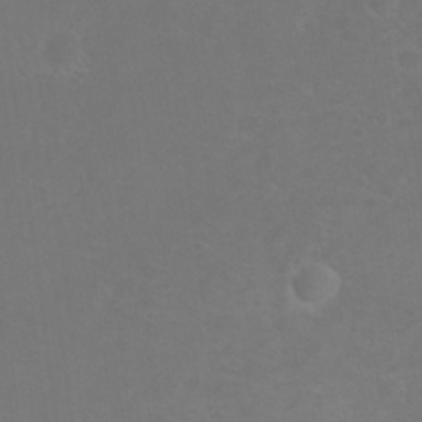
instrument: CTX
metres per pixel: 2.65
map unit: Nhu
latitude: 23.8016
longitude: -62.2712
